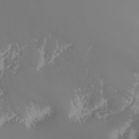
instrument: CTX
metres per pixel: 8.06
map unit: Nhu
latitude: -7.4832
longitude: -91.1214
